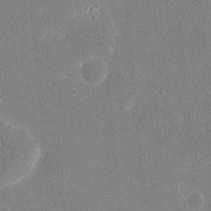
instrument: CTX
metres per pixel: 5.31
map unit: eHh
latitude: 20.2523
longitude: -68.0444
